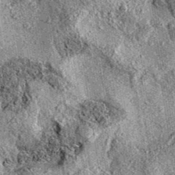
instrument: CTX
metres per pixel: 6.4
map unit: eAb
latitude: 36.6679
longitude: 111.1053
